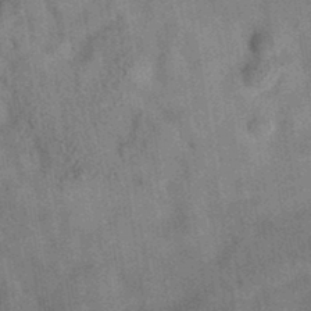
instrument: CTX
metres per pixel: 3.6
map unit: eAb
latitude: 34.7435
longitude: 110.7652
